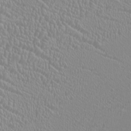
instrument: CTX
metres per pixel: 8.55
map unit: HNhu
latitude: -1.4266
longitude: 0.2929
